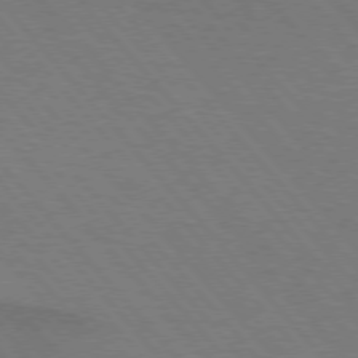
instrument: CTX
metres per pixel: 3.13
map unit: lApd
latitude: 75.1214
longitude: -81.1592
